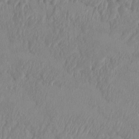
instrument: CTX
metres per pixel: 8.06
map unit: HNhu
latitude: 1.3103
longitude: -6.2145
